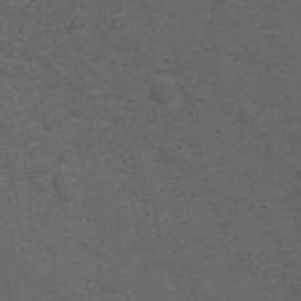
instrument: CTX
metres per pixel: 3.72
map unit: Hto
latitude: 5.1781
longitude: -30.8191
